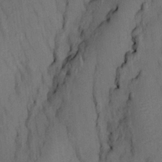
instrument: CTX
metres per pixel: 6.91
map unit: HNhu
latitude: 14.7436
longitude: 10.8786
